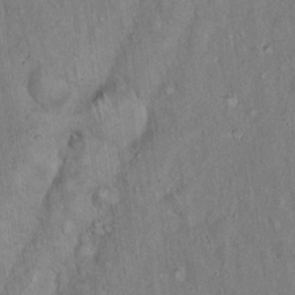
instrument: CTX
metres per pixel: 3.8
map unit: Hto
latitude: 15.6505
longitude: -57.6882
